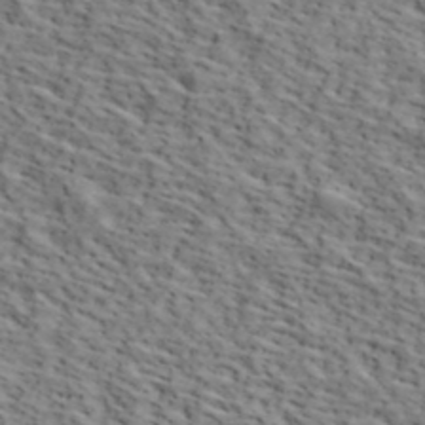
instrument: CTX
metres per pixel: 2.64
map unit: lHvf
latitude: 39.9339
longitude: -86.7435
